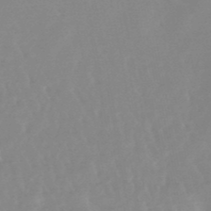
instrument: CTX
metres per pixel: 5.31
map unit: lHb
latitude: -48.4629
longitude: 72.0094
